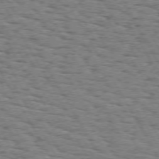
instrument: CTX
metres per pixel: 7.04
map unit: Hpe
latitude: 73.0648
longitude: -142.7435
